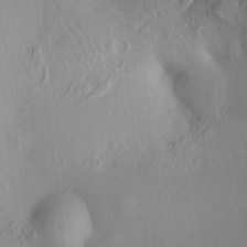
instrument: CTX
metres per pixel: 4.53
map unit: HNhu
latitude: 12.0255
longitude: 11.4266
